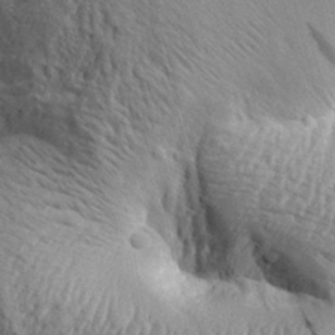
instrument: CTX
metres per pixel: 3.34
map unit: Aa
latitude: 30.8191
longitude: -135.0080
